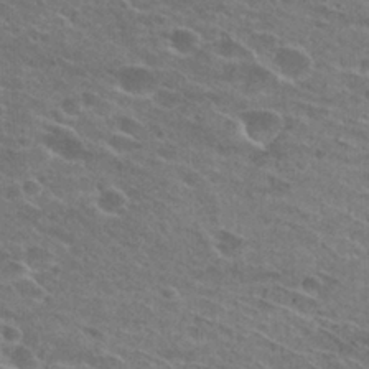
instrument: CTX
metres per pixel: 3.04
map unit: Hto
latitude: 25.7827
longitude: -43.9906
